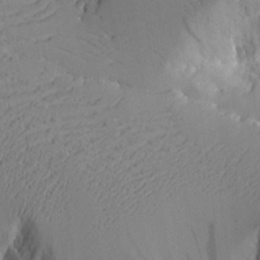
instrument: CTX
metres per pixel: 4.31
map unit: Aa
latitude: 17.8205
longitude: -126.2712
